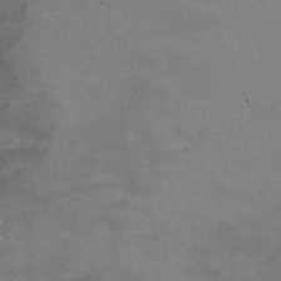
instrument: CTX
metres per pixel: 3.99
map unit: Nhu
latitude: 25.3859
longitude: -53.7450
